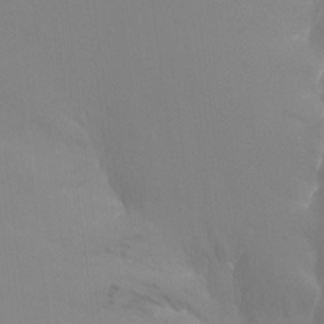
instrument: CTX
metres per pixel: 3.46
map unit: Nhu
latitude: -16.5952
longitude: -48.1011
